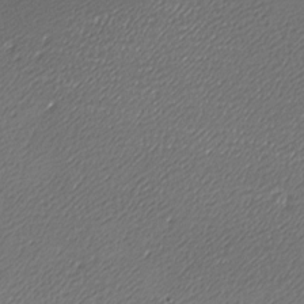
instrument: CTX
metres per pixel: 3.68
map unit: lAa
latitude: -10.0094
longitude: -126.9703
